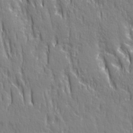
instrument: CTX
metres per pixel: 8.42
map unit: Ave
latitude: 22.1767
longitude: -135.2348
